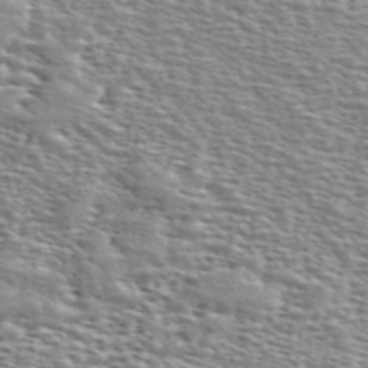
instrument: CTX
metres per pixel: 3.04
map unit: ANa
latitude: 48.8191
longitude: -76.0255
